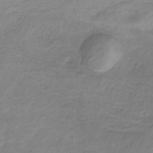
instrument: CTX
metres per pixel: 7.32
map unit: HNb
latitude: -33.4266
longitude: 57.8044
